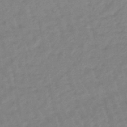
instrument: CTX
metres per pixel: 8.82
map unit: eHb
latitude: -46.2361
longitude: 82.1606
